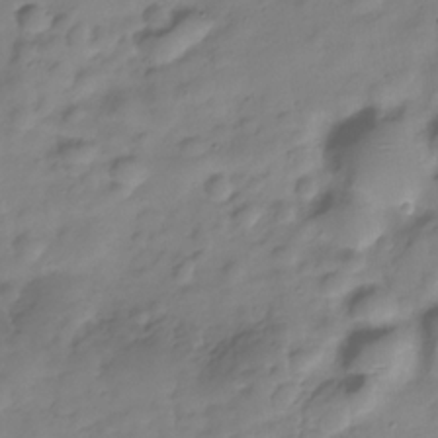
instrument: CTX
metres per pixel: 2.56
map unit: Hve
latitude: -29.0487
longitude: 93.7478
